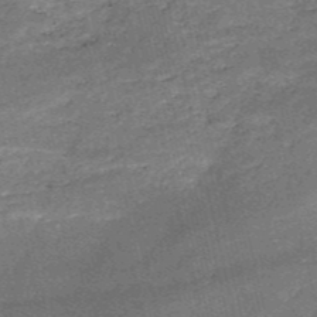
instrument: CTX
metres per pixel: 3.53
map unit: HNb
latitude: -52.4062
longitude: -40.5167
